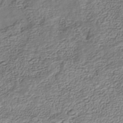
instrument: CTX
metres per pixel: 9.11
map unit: Nhe
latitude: -40.1983
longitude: -110.8569
